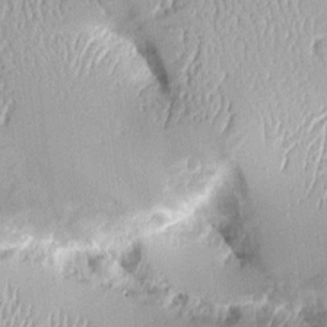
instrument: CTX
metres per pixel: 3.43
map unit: Aa
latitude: 9.8583
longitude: -128.8380
